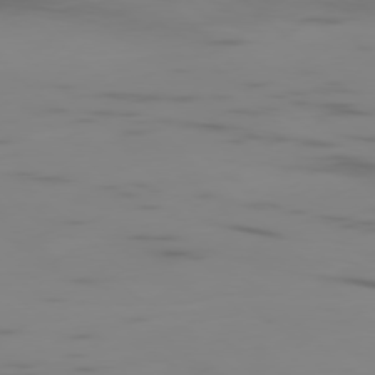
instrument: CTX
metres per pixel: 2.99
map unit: Ap
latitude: -77.6722
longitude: -63.7450
